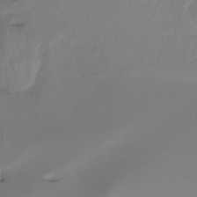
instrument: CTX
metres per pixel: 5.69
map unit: Htu
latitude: -15.0109
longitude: -45.6127
